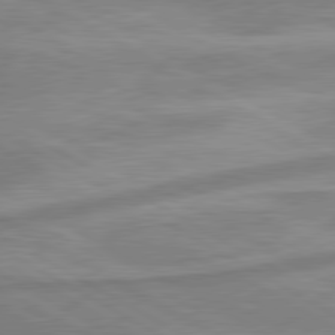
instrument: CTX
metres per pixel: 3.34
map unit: lApd
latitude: 80.3278
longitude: -173.3859
